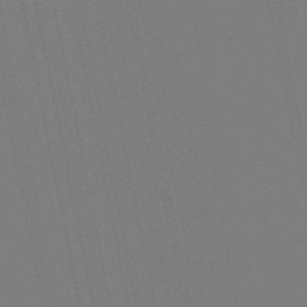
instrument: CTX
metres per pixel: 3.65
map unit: lHb
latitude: -49.3699
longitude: 75.0676
